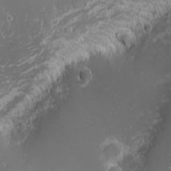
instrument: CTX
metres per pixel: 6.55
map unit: eHh
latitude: -1.6533
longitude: -80.9325
